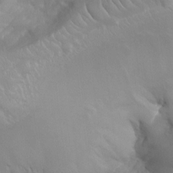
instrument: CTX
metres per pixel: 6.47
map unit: Aa
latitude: -8.1984
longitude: -78.3090
